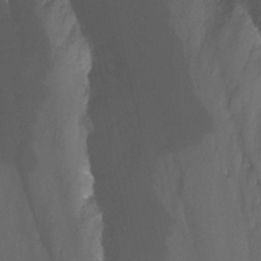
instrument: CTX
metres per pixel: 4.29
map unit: Nhu
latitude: -13.0864
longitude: -57.8961
